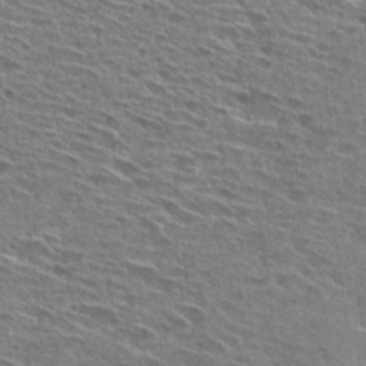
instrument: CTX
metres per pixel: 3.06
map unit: Hto
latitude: 28.3656
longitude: -46.2334
